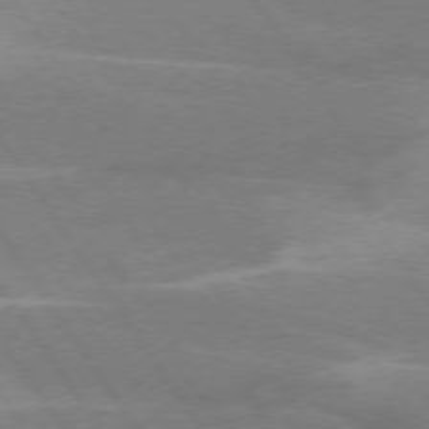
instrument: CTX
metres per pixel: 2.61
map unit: lApd
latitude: 74.6491
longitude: -66.5167
